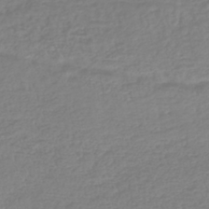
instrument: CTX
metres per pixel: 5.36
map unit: lHb
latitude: -41.2187
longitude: 71.3132
